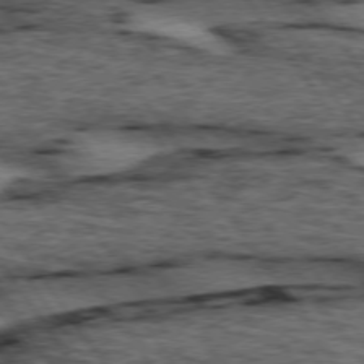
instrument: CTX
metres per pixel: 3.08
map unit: lApd
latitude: 74.1011
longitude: -73.6316
